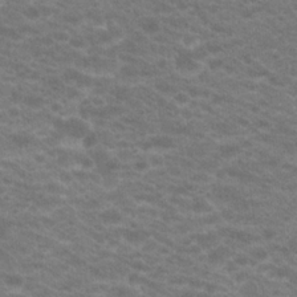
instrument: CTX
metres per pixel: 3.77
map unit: Hto
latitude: 20.1389
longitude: -37.9717
